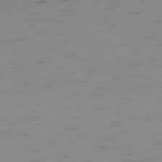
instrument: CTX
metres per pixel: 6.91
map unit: Ap
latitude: -78.0472
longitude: -64.0822
